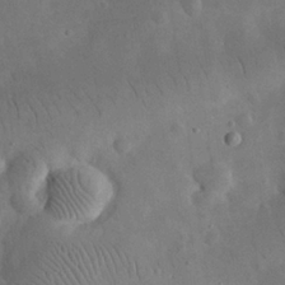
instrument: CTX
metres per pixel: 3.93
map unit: eHh
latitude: 25.9528
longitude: -67.6127
